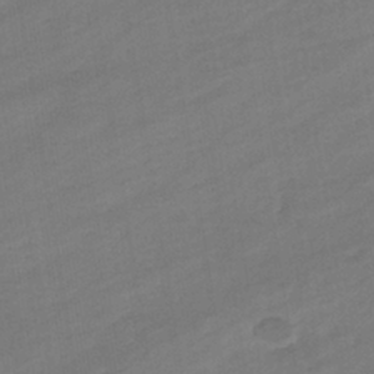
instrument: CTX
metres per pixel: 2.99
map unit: eHb
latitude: -36.4251
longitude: 78.2739
